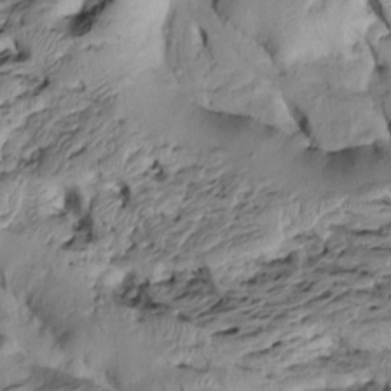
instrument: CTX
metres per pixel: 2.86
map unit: Htu
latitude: -6.6329
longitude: 154.2361
